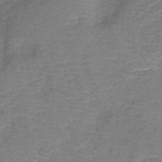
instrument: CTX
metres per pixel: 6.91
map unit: lHb
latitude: -41.7855
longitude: 78.6707
